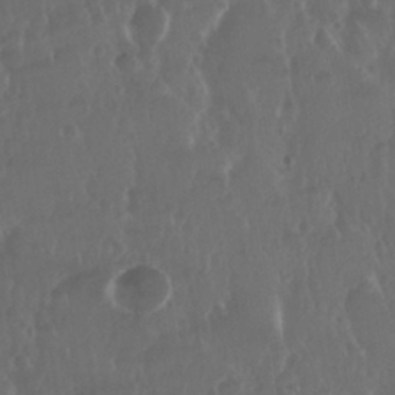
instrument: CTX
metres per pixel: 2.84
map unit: Nhu
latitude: 29.0647
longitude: -57.0269
